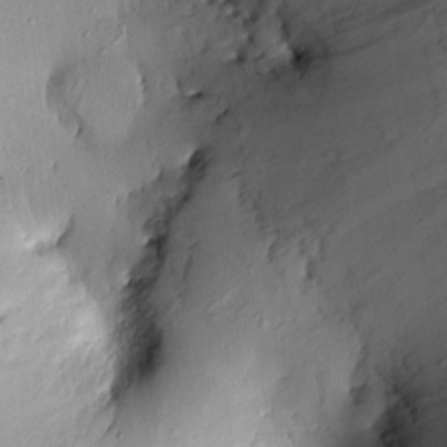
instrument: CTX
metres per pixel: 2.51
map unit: eHh
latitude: -0.8975
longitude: 15.5399
